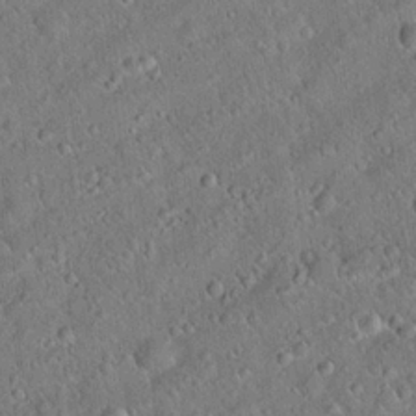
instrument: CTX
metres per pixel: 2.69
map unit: Hto
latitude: 18.7624
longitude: -52.7246
